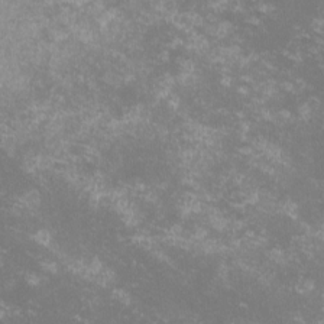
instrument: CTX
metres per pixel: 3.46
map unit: lHvf
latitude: -14.7652
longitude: -100.4034
